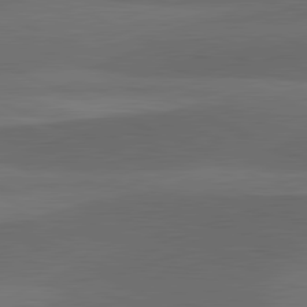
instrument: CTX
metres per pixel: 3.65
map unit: lApd
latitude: 81.6316
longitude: 126.4062
